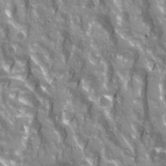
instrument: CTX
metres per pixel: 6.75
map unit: Ave
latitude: 20.6869
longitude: -133.0270
